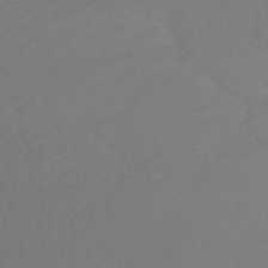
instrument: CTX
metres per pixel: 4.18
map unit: lHb
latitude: -31.6344
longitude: 64.1606
